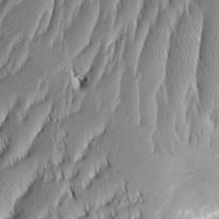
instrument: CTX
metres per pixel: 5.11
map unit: Aa
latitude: 7.9528
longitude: -130.9325
